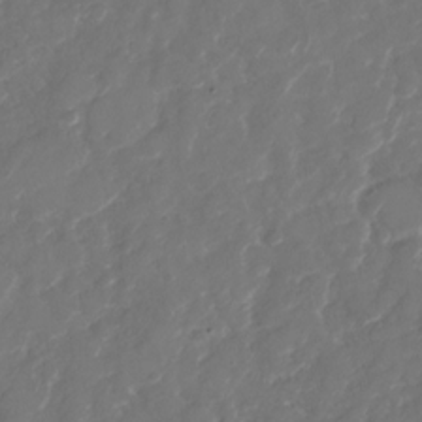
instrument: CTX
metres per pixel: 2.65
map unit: Nhu
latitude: -29.2376
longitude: -71.0269
